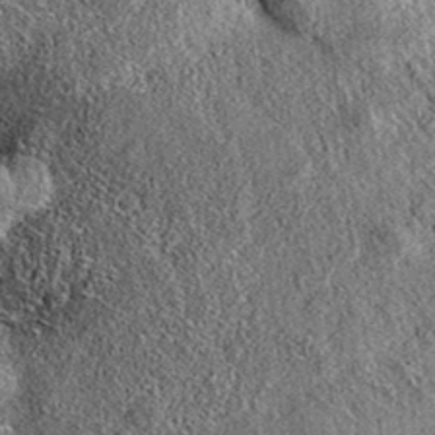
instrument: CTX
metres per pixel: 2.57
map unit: eAb
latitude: 36.7813
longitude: 109.5777
